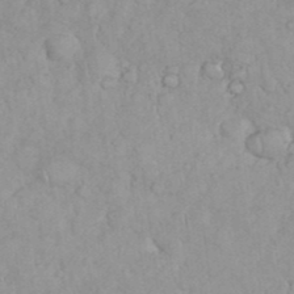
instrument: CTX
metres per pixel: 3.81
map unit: eHh
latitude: 35.3292
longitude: -62.4034
